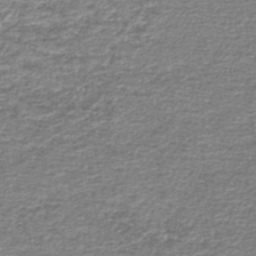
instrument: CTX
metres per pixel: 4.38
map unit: lHb
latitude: -44.4629
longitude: 57.4265
